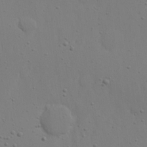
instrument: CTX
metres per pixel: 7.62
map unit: eHh
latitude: 22.6490
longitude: -69.4616
